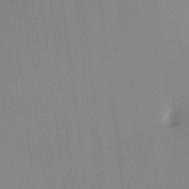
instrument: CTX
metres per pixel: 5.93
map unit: Hto
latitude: -8.3684
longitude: -50.1766
